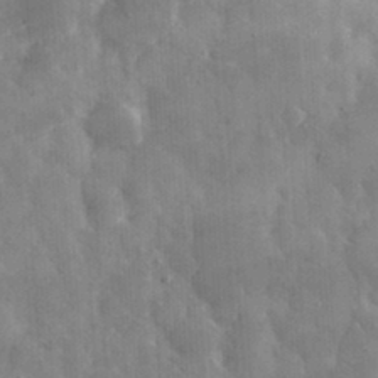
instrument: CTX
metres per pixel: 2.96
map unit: eHh
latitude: 32.3656
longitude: -69.6694
